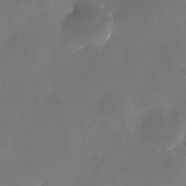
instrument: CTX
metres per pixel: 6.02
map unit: Nhu
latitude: -26.4251
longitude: -70.8002
